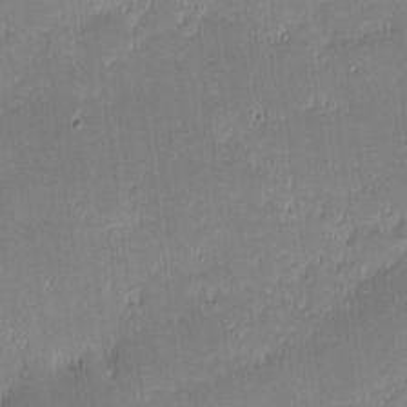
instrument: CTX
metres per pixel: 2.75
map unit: eHh
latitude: -2.2172
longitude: -83.7827
